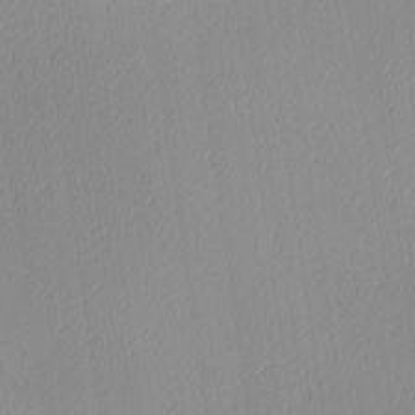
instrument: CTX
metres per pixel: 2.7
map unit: Ave
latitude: 2.9324
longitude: -114.7246
